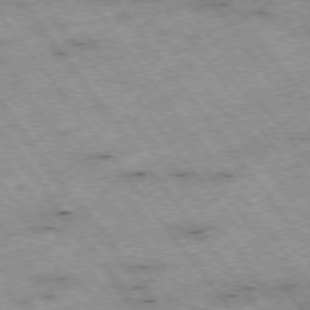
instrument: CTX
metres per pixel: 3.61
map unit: Hpe
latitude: -75.2187
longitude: 4.2361
